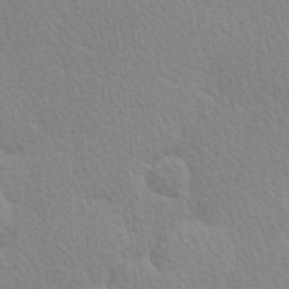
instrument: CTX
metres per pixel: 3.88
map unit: Hve
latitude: 26.5735
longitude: -93.9717
